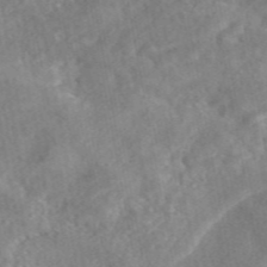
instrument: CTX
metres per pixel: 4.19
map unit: eAb
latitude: 46.2523
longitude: 127.6344
